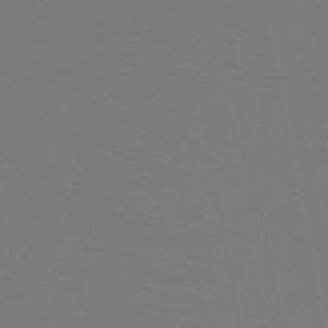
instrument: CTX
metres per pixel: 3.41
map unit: HNb
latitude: -47.1053
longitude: -43.1025
